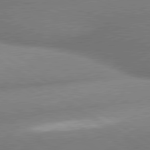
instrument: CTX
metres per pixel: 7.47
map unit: lApd
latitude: 80.2145
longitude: -162.2712
